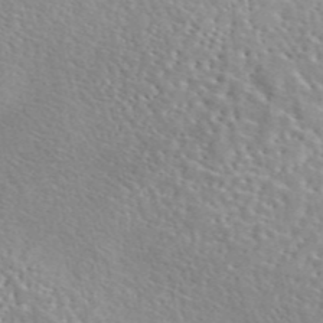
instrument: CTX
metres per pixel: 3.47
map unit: eAb
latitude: 44.7057
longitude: 113.7667
